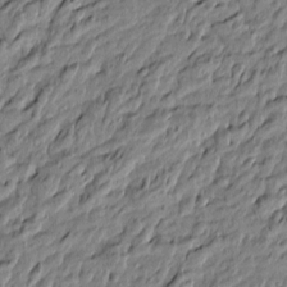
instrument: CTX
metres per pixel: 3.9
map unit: Htu
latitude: -6.1605
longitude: 177.6533
